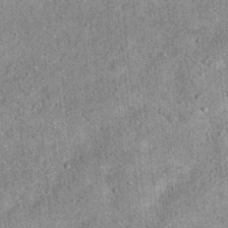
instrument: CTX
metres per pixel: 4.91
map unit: Hto
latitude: 15.7261
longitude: -35.1970
